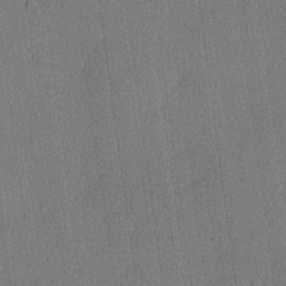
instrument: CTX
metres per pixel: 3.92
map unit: lHvf
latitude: 20.4790
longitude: 141.1620
